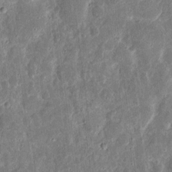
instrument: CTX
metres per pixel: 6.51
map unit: eHh
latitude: 12.0444
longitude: -73.3482
